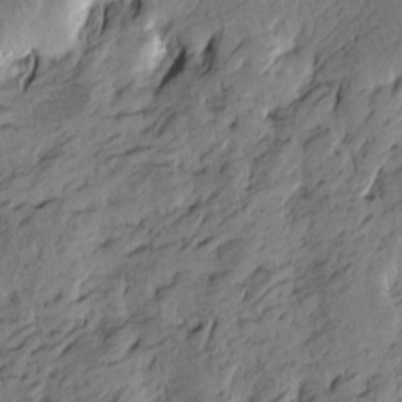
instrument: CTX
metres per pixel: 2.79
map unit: Htu
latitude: -4.8408
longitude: -177.2726
